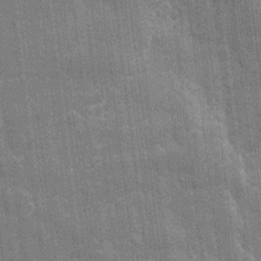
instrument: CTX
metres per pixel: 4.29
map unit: eHh
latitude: 7.0458
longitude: -74.6113
